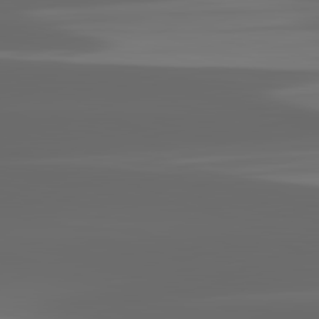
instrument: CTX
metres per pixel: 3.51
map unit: lApd
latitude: 82.9513
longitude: -132.2334
